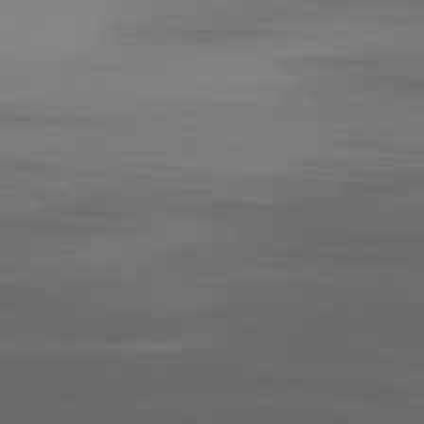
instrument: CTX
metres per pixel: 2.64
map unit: Ap
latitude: -79.7855
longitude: -92.1389
